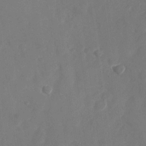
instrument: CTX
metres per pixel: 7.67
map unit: Nhu
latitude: -28.3495
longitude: -65.9528
